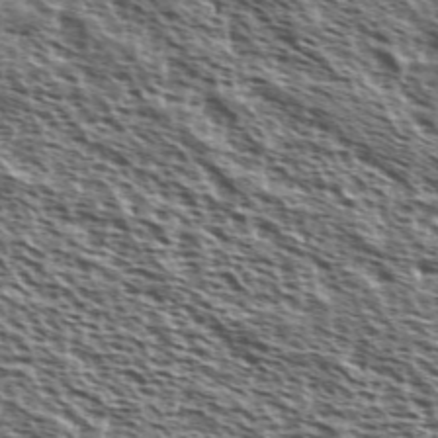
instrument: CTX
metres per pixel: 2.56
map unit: Ave
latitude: 38.3656
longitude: -110.9136
